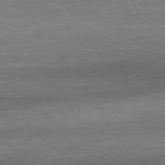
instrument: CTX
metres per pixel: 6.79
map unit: Ap
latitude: -80.3307
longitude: -82.5356
